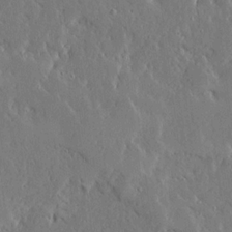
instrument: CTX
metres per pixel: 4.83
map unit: Ave
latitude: 15.2537
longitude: -139.8016
